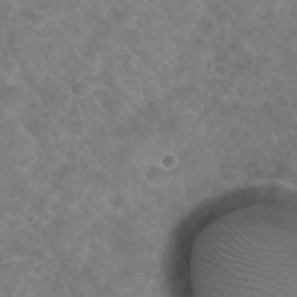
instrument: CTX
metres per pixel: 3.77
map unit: Nhu
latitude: 29.1403
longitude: -50.0633
